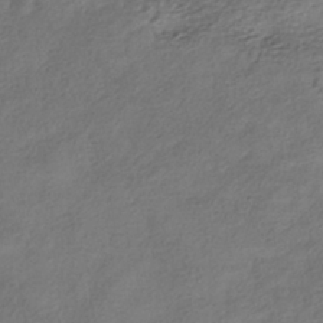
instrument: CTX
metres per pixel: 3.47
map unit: HNhu
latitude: -39.8234
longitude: 102.5952
